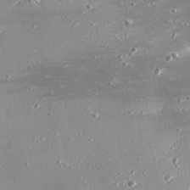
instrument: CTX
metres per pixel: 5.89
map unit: eHh
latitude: 25.1403
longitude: -88.8569
